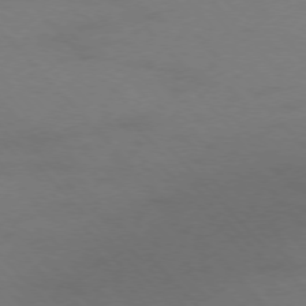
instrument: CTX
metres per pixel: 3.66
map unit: Ap
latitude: -77.0864
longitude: -61.3481
